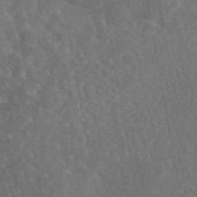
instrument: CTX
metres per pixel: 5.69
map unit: eAb
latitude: 45.3670
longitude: 116.3495
